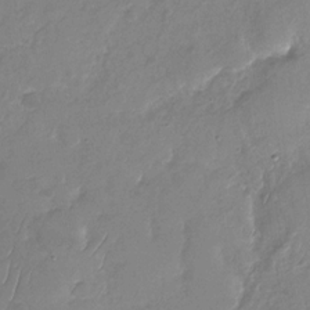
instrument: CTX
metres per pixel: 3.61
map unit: Nhu
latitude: -29.6722
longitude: -59.8961
